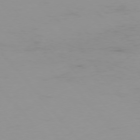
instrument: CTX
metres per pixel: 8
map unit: Hpe
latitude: -75.9556
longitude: -19.3481
